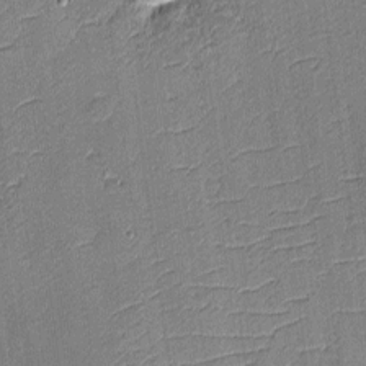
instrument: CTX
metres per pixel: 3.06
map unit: eHh
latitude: -4.1228
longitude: -82.8002
